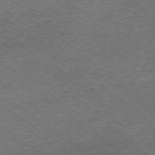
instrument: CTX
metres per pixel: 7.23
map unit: Ap
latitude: -79.2376
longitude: -56.8380
